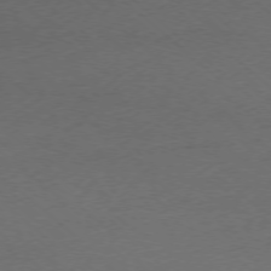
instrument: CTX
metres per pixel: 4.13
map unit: Ap
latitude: -75.5588
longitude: -77.8583
